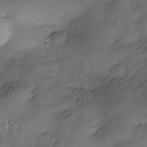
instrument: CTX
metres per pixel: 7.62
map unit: Nhe
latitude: -34.5007
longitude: -143.9528
